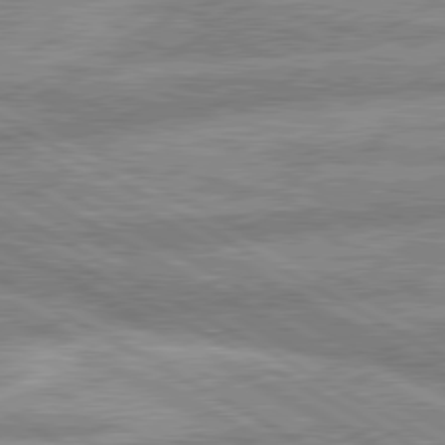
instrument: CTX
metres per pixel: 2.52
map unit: lApd
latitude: 80.1200
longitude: -166.8758
